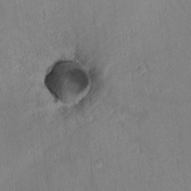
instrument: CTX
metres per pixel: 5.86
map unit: lAvf
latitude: 9.1403
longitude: 168.1227
